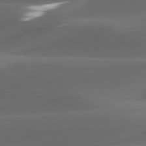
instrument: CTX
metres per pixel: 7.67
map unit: lApd
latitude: 79.4238
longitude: -49.5938
